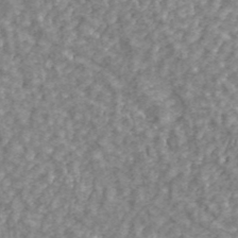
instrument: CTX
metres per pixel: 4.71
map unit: ANa
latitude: 42.9703
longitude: 26.6896
